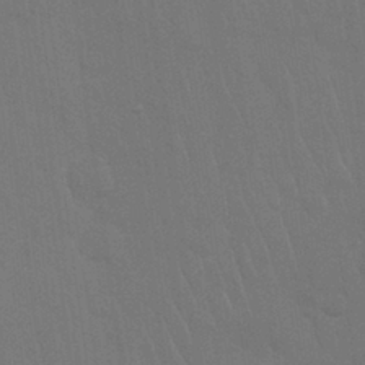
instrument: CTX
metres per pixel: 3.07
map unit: Nhu
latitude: 28.4601
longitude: -64.3278
